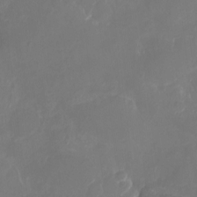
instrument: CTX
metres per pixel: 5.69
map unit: eHh
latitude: -6.2550
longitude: -77.6316
